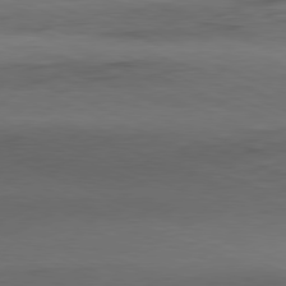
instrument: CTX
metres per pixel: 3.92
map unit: Ap
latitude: -81.3699
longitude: -80.2333
